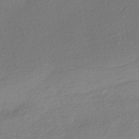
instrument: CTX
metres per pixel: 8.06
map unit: HNhu
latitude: -42.8974
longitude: 96.1606
